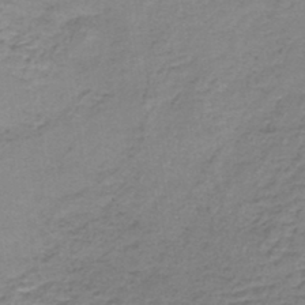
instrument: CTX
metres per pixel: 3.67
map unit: lHb
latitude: -41.7100
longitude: 58.8407
